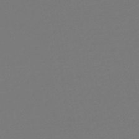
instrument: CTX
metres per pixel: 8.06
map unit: HNb
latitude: -48.7463
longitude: 59.6343
